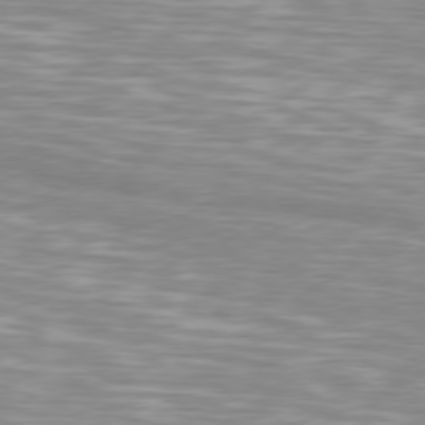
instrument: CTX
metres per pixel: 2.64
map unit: Hpe
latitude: 77.9150
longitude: -124.3656
